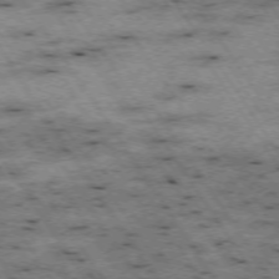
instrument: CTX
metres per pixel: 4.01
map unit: Hpe
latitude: -74.3873
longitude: 1.4455
